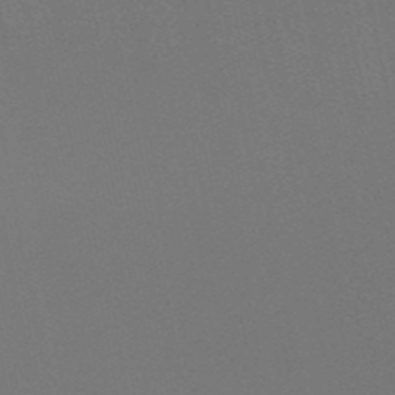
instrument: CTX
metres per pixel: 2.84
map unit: HNb
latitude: -51.1998
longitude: -42.8380
